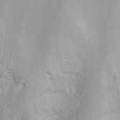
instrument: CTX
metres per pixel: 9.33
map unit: Nhu
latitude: -8.1228
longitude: -73.3482
